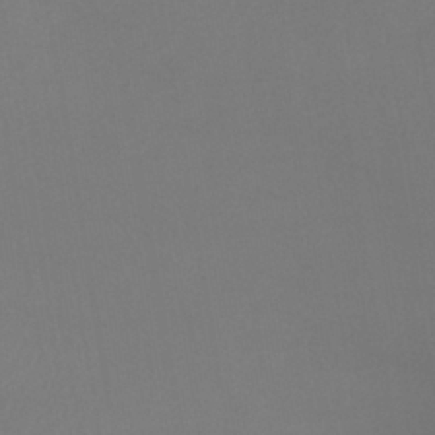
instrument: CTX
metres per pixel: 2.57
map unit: lHb
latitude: -37.6155
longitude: 74.4062
